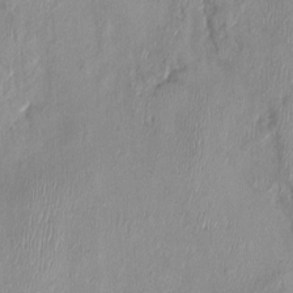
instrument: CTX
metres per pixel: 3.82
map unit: Nhu
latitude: -0.4440
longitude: -15.2915
